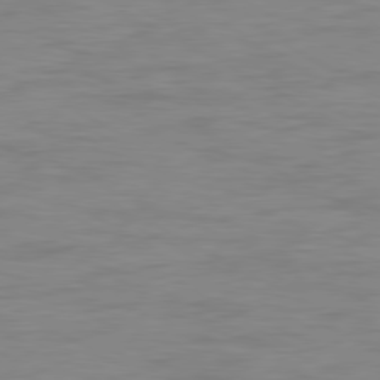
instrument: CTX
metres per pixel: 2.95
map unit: Ap
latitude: -80.6708
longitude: -51.3859
